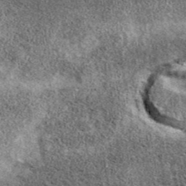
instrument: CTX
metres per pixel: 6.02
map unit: eAb
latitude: 39.5938
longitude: 106.1983
